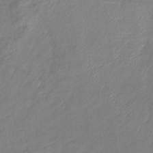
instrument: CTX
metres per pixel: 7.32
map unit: eHb
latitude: -37.8044
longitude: 75.5588
